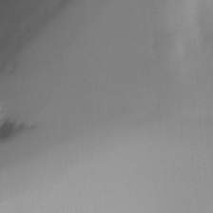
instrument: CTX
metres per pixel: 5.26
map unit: Ht
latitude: -16.7275
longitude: -48.8191
